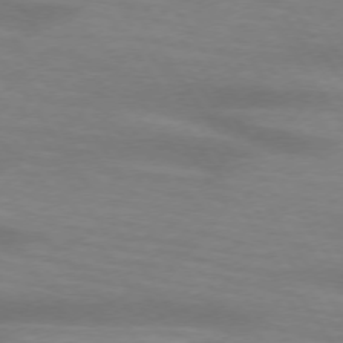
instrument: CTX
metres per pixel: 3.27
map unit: lApd
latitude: 73.6127
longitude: -54.0633
